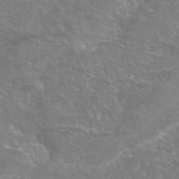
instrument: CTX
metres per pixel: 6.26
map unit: eAb
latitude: 45.3292
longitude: 106.1984
